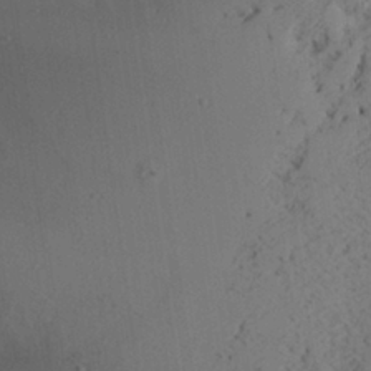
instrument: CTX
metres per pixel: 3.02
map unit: Aa
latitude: 27.6127
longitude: -131.1404
